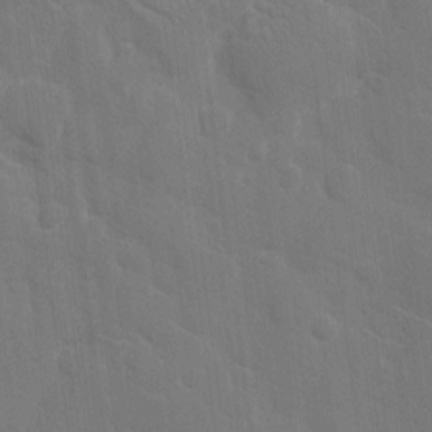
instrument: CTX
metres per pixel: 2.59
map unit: eHh
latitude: 7.8016
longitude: -67.7827
